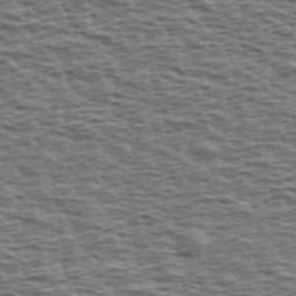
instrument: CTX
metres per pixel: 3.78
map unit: Ave
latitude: 39.1970
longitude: -112.9514
